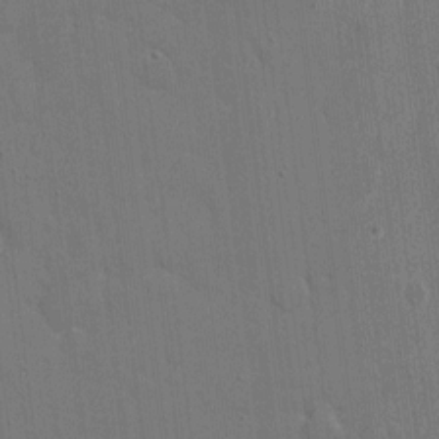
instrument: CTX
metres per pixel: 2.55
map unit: eHh
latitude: 6.8380
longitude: -67.3103
